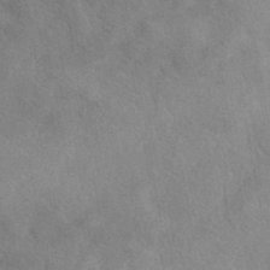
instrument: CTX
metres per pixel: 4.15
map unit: eAb
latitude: 40.3278
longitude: 108.5574
